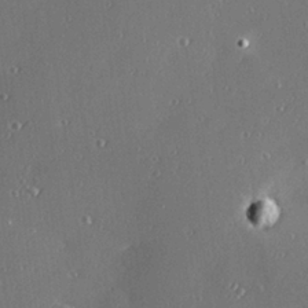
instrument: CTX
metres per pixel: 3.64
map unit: Hve
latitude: 27.6127
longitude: -91.0270
